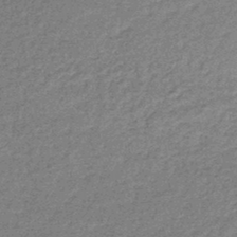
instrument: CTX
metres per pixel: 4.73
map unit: lHb
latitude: -44.4818
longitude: 66.7274
